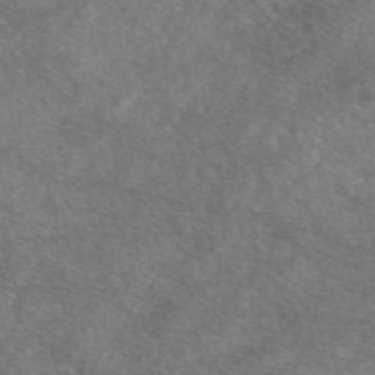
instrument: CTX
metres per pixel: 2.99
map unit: eAb
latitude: 47.1781
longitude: 123.1620
